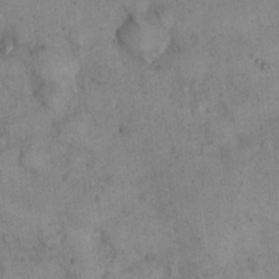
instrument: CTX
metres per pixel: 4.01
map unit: eHh
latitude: 20.9892
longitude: -60.4790
